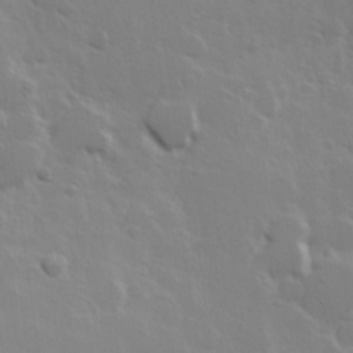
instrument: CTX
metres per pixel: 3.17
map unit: Hve
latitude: 24.1388
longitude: 145.4266
